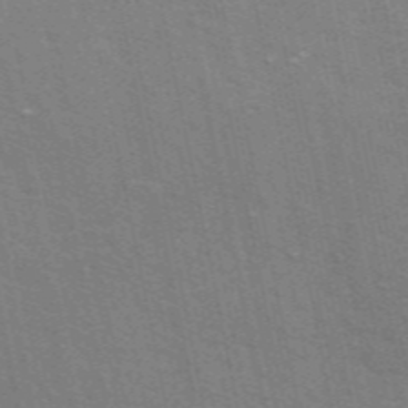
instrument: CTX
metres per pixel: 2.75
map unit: ANa
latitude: 49.0081
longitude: -75.8772
